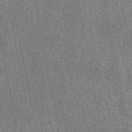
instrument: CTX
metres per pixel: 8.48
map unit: eAb
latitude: 46.4412
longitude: 111.9178
